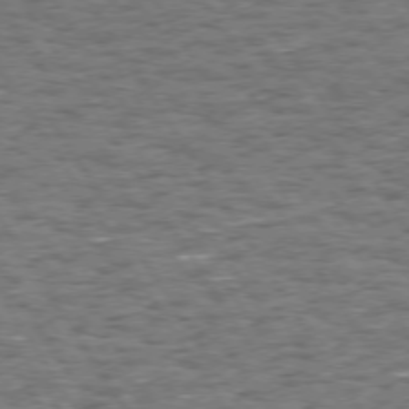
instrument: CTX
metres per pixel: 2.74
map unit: Hpe
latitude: 73.6505
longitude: -130.5168
